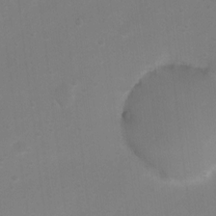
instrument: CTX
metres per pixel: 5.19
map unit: Nhu
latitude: 4.1956
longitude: -26.6869
